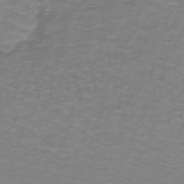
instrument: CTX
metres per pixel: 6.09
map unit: lHb
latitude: -42.1038
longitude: 56.6140
